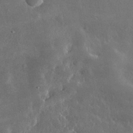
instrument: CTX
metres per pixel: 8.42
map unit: lHvf
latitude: 33.0081
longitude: -89.8773
